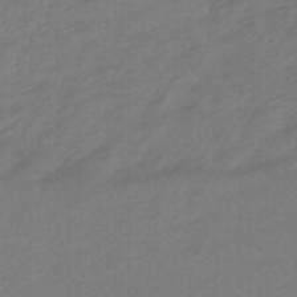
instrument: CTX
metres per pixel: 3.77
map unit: HNhu
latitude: -46.9730
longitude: 89.4076
